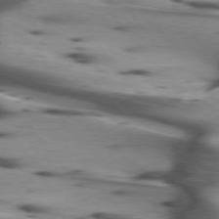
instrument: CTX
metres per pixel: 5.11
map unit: lApd
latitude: 75.2348
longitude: -64.1578
